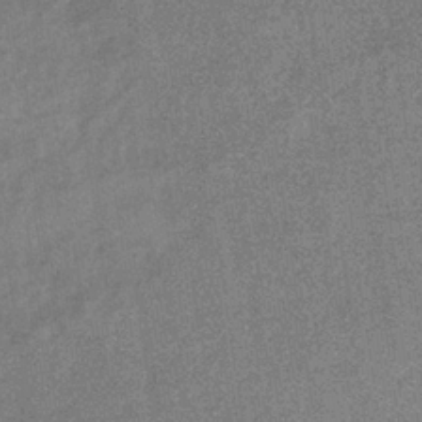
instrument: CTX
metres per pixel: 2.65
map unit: eHb
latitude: -34.5385
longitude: 78.1039
